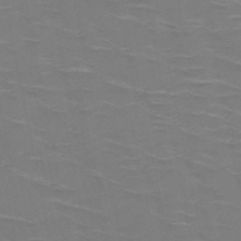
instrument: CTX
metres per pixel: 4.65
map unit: HNb
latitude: -50.5196
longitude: -46.9136
